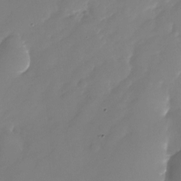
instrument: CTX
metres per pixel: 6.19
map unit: Nhu
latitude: -25.2376
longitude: -69.5182
